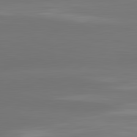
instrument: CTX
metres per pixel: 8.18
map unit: lApd
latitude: 83.1970
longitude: -132.3656
